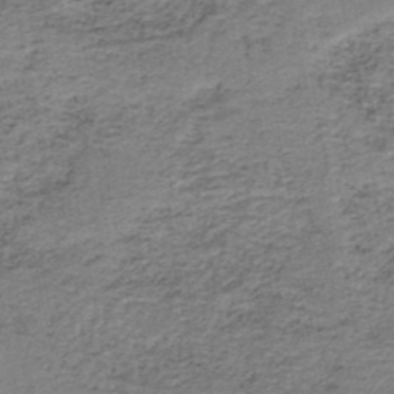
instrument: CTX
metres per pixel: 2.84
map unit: HNb
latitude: -44.8030
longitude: 50.4440
